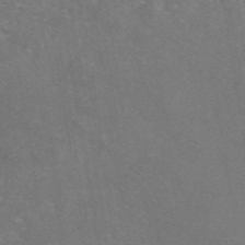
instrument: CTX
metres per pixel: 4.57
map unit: eAb
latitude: 46.7624
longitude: 111.0675
